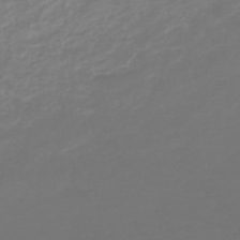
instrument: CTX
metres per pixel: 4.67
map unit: lHb
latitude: -46.1983
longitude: 75.6344
